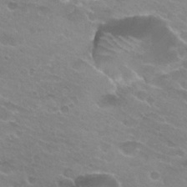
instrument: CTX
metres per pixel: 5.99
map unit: Hto
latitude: 25.4993
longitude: -37.3104
